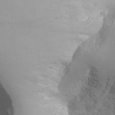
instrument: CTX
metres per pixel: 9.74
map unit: Aa
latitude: 26.5735
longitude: -132.9325
